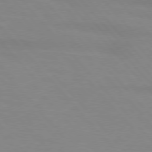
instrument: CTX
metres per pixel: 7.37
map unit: lApd
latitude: 76.1955
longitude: -84.4790
